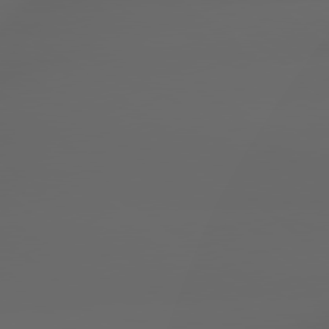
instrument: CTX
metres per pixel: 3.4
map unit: lApd
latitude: 79.2159
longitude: -163.0837
